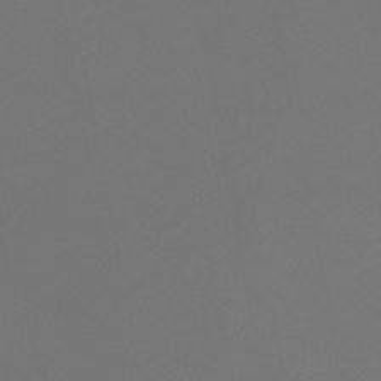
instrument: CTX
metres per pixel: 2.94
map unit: HNb
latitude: -47.4454
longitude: 56.8219
